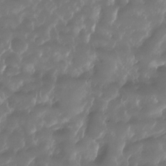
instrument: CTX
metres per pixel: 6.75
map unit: Nhu
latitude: -27.7855
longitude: -71.7261
